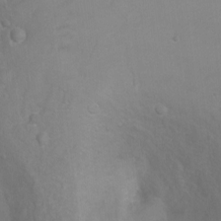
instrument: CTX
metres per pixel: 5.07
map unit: Ht
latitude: 2.7624
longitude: -34.5923
